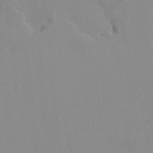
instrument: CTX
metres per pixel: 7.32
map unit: HNhu
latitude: 6.7435
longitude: 2.1605
